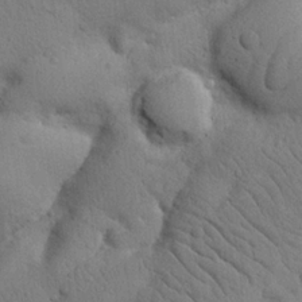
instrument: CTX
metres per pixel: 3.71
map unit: Nhu
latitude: 21.2915
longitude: -74.6491
